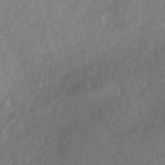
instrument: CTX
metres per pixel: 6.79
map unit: Nhe
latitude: -40.5763
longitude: -110.4412
